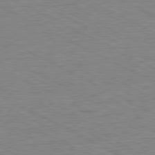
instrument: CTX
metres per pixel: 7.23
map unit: Ap
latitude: -80.9164
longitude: -76.3467
